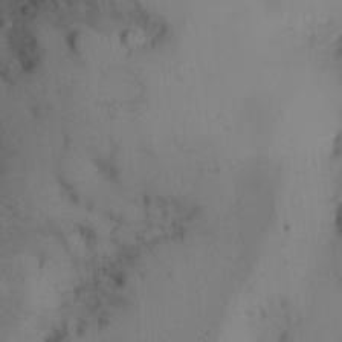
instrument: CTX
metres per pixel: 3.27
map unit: eHh
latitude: -9.3510
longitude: -66.5545
